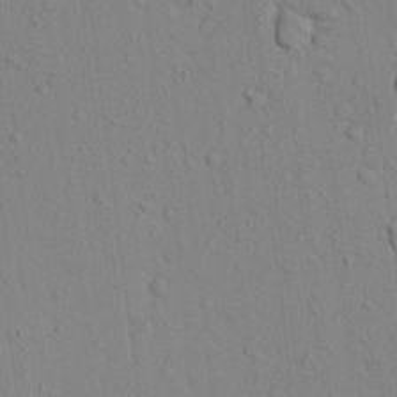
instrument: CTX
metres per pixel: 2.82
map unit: Aa
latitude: 18.2900
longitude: -148.8947
